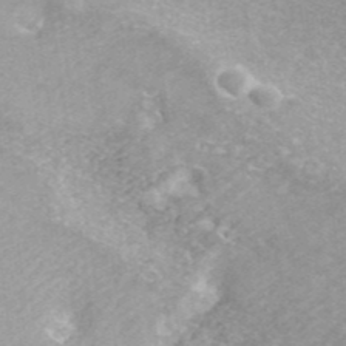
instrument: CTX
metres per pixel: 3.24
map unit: ANa
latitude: 41.8583
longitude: 18.0661
